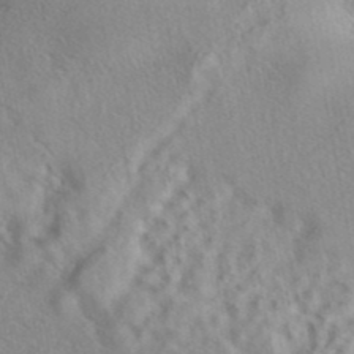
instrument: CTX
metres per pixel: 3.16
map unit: eAb
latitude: 40.7624
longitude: 105.4643
